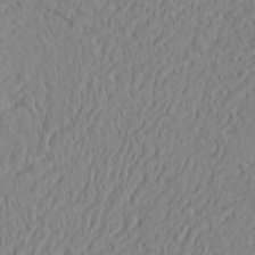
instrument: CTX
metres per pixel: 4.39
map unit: Nhu
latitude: -0.6897
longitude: -79.8206
